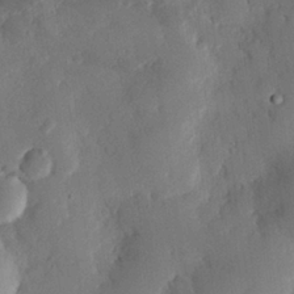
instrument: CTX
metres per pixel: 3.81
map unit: eHh
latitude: 27.1403
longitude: -81.0647
